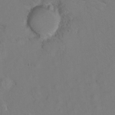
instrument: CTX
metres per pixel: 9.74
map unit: Hto
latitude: 6.8191
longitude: -31.2348
